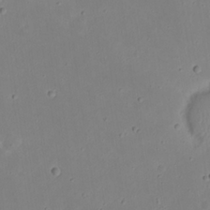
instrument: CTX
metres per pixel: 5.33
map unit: eHh
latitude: 20.4412
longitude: -72.3468
